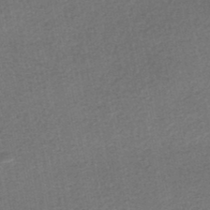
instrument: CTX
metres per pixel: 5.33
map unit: HNhu
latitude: -47.9745
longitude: 103.6344
